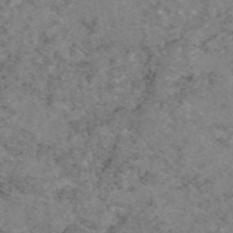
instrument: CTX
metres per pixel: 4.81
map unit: eAb
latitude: 47.7072
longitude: 113.1809
